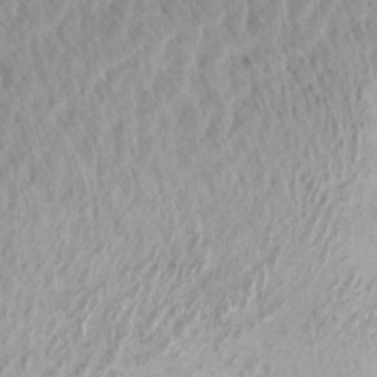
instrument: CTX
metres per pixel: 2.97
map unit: Aa
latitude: 14.0444
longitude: -141.1214
